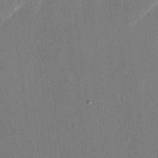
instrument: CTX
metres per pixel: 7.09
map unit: eHh
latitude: 16.7435
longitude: -70.4601
